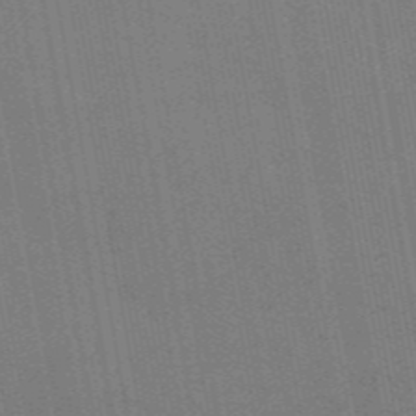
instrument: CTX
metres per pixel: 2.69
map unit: eAb
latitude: 46.0444
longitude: 122.2551
